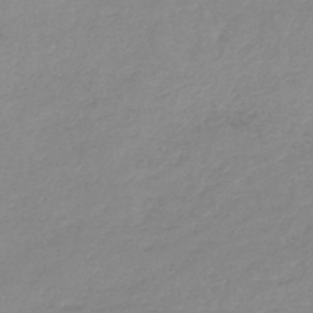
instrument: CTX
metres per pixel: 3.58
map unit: lHb
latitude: -44.2740
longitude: 70.0094
